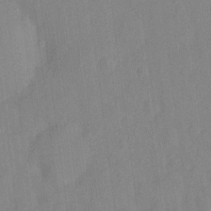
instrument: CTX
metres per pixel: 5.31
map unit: Nhu
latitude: -12.9731
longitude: -24.1766
